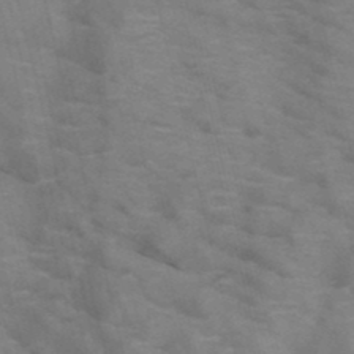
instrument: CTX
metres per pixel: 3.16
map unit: HNb
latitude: -47.5588
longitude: -48.1011
